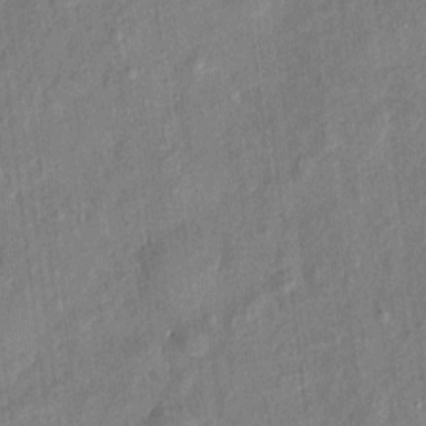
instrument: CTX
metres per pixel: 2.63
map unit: eHh
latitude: 4.9892
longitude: -74.6302
